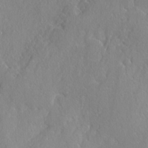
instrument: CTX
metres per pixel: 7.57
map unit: lAvf
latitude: -4.8408
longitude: -109.2159
